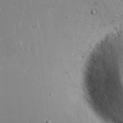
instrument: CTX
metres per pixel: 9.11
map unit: Nhu
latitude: 19.1403
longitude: -72.2712
